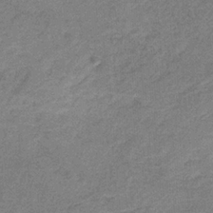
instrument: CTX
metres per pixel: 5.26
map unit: HNb
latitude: -31.4643
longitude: 60.7463
